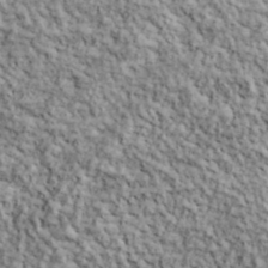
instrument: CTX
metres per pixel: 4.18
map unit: lHvf
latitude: 38.7813
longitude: -90.5924
